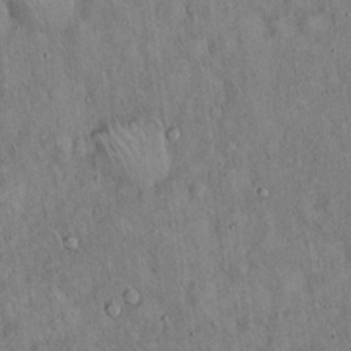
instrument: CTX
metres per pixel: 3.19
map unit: Hto
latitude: 15.2348
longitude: -58.8002
